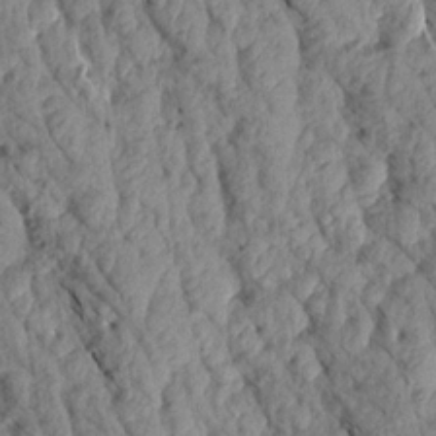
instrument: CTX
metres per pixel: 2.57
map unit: Aa
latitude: 18.1011
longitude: -146.0822
